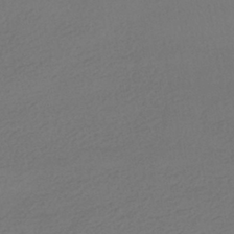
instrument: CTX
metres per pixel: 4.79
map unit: HNhu
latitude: -41.1053
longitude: 97.0865
